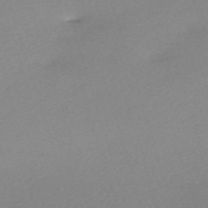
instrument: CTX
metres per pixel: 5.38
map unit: eHh
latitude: -61.4643
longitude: 53.0675
